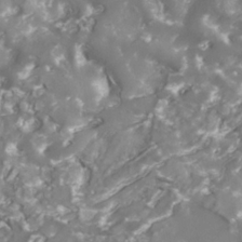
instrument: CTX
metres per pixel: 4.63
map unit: Nhe
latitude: -35.8611
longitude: -91.1592
